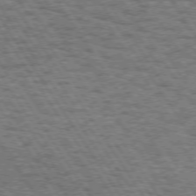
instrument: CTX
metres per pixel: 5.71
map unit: Hpe
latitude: 73.2915
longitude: -130.9892
